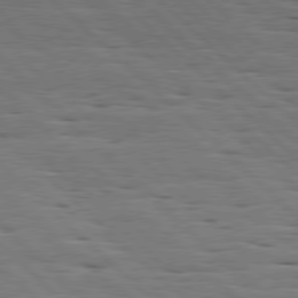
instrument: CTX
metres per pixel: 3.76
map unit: Hpe
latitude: 77.6505
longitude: -127.5371
